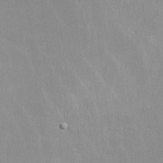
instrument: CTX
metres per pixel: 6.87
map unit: lHvf
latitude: -12.4251
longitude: -101.6127
